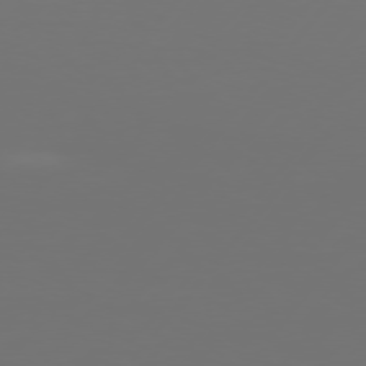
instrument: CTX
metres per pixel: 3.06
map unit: Hpe
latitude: 75.4238
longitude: -129.2348
